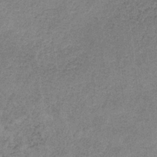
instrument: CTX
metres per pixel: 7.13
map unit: HNb
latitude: -34.2739
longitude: 54.0283
